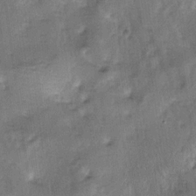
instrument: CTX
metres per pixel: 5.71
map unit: lAa
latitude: -5.0486
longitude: -125.0647
